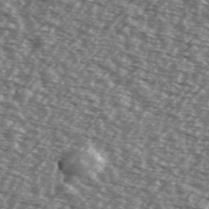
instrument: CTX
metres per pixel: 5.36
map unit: Ave
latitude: 38.6679
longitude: -112.3845
